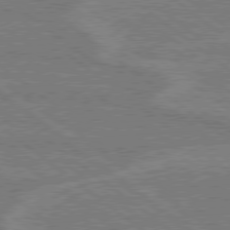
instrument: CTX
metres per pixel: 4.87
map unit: Hpe
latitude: 78.8380
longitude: -160.7246
